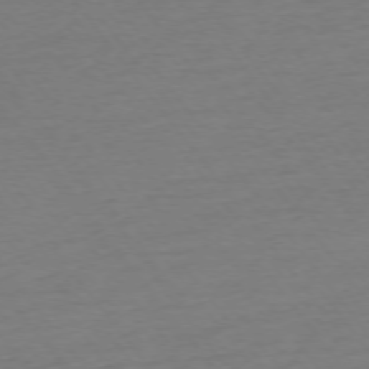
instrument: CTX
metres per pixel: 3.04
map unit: Ap
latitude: -75.0865
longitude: -80.1956
